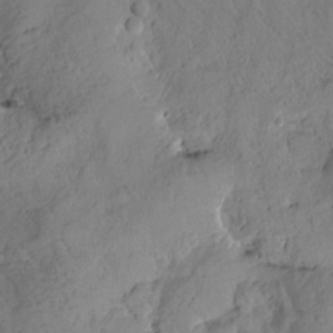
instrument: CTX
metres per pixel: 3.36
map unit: Htu
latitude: 0.0633
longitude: 176.0283
